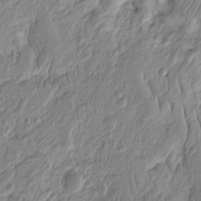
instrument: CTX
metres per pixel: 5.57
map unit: Htu
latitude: -4.0472
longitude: 156.4440
